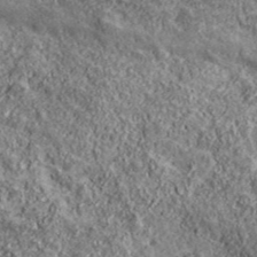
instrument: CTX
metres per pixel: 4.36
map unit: eHh
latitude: 43.5749
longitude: -89.3293
